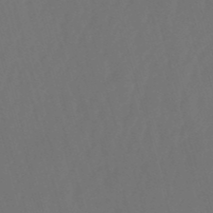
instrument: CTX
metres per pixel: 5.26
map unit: eHb
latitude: -50.9731
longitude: 75.5588
